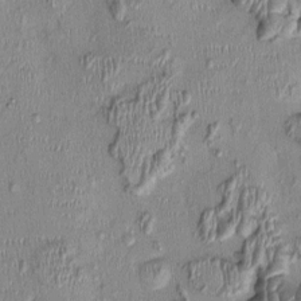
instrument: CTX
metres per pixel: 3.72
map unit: Nhu
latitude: -0.6519
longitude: -14.3846
